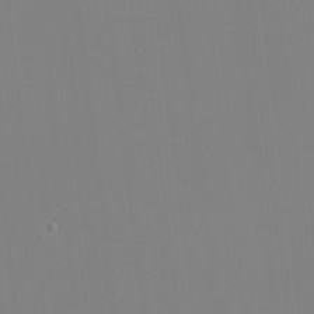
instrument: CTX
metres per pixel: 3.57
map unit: eHh
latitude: -4.3117
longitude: -83.4048
